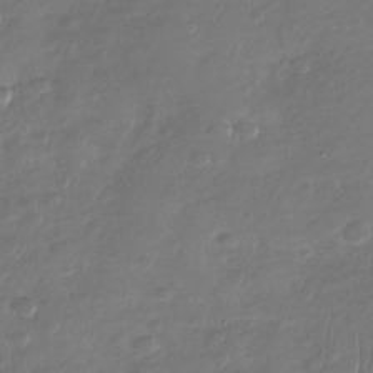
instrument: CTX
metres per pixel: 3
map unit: Nhu
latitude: -29.7667
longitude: -61.3481
